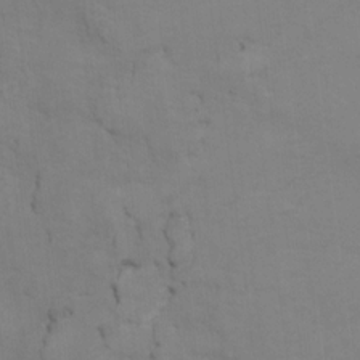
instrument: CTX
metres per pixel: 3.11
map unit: Ht
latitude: 11.2537
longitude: -32.8380
